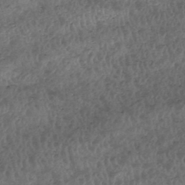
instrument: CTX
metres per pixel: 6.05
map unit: HNhu
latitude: -47.5777
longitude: 28.7274
